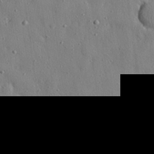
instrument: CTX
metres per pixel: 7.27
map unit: eHh
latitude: 27.3293
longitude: -76.3845
